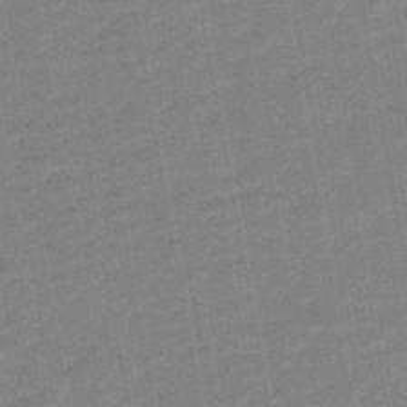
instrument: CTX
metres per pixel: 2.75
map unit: HNhu
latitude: -44.3495
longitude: 99.3887
